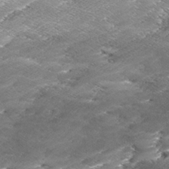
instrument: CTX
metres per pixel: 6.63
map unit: Ave
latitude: 16.9325
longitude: -136.8758
